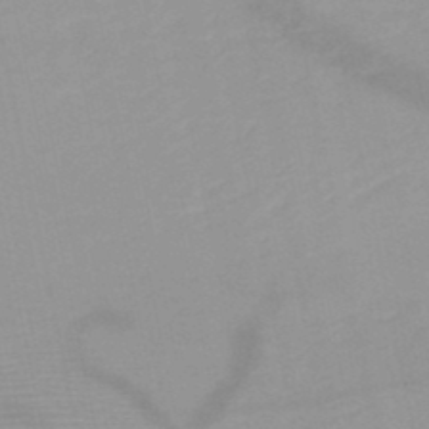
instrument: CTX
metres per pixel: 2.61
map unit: HNb
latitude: -48.1606
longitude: -43.6883
